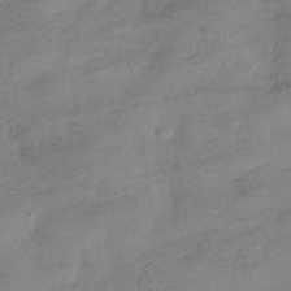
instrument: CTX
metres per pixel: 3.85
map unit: HNhu
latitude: -40.9164
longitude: 99.2565
